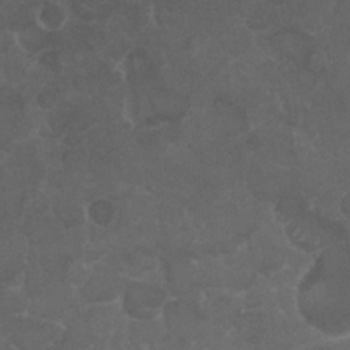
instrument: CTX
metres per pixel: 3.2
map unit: Nhu
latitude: 26.0255
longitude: -51.2726
